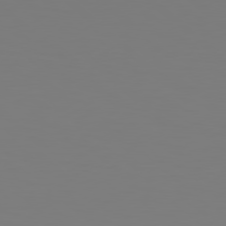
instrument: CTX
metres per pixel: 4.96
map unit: Hpe
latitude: 78.9136
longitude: -167.8961
